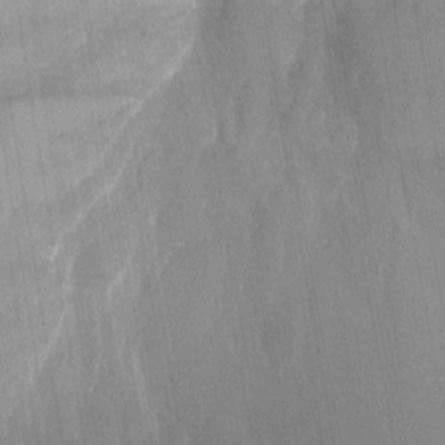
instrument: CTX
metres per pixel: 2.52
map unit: Nhu
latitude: -15.8045
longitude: -58.4979
